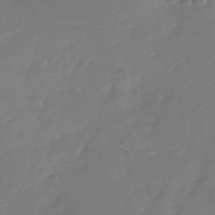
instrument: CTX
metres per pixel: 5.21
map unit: Nhu
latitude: -28.6141
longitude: -60.4601
